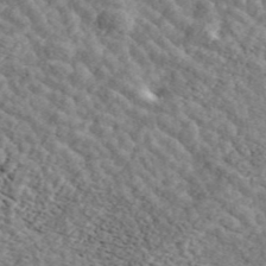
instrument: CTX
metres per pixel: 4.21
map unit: ANa
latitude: 45.2726
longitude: 37.8233
